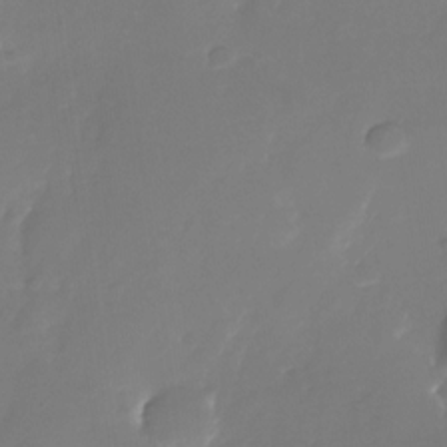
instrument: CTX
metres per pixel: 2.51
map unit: Nhu
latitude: -26.6140
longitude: -71.2726
